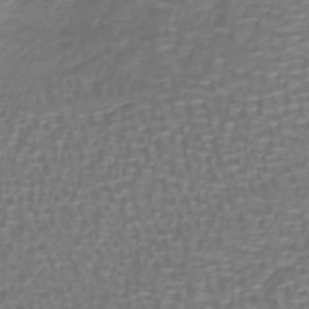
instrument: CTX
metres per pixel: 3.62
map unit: lHb
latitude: -40.8786
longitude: 58.4062
